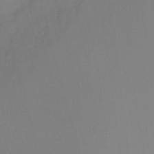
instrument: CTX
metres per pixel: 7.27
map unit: Hto
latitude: -8.2739
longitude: -49.0458
